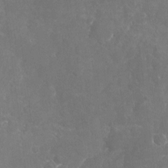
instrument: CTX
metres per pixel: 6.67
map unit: Nhu
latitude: -17.6155
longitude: -57.6504
